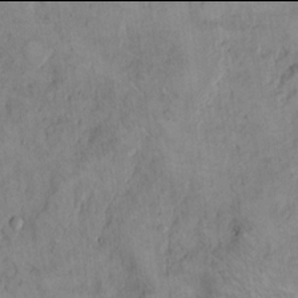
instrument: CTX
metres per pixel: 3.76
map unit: Hto
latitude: 13.9906
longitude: -60.0444
